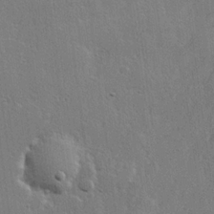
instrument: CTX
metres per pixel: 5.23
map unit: lHvf
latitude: 23.1214
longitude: 145.1053
